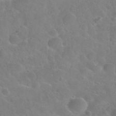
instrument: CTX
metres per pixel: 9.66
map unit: Nhu
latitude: 30.3657
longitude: -52.4979
